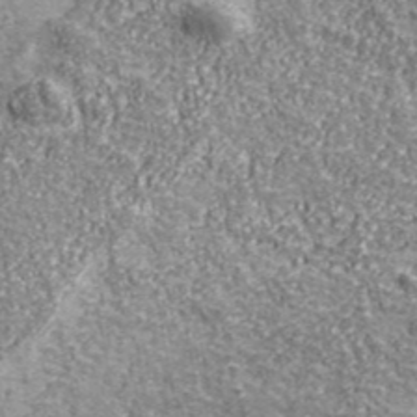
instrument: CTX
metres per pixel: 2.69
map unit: eHh
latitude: 43.6127
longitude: -90.7057
